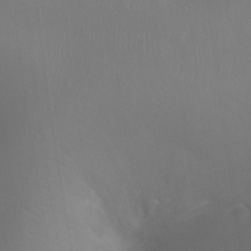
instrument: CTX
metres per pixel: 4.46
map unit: Ht
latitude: -17.2943
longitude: -41.6504
